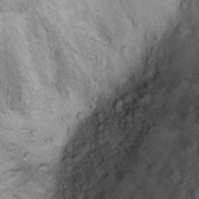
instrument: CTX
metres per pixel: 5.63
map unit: Ht
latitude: 11.9528
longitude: -32.1200
